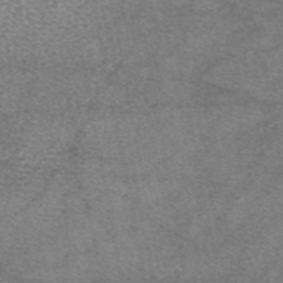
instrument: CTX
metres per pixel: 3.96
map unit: eAb
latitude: 46.2523
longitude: 103.2376
